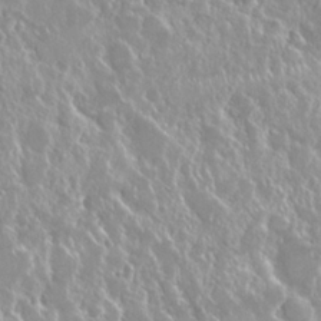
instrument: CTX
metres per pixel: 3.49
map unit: Nhu
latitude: 24.8380
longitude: -60.4223
